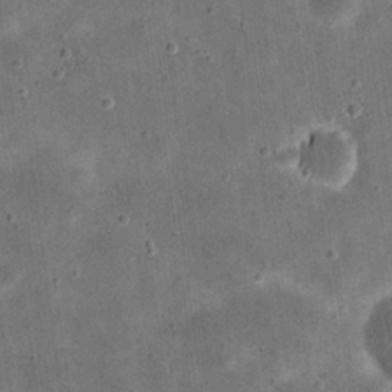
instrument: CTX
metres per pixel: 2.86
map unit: eHh
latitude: 20.9325
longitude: -66.1577
